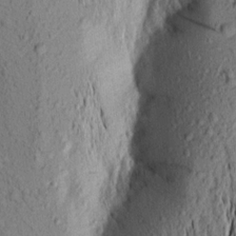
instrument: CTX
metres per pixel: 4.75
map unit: Aa
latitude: 18.6490
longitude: -148.9514
